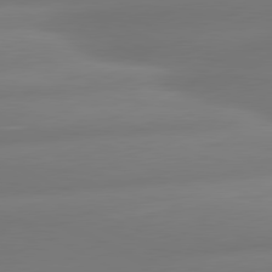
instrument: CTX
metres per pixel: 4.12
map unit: lApd
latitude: 80.6868
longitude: -160.7057
